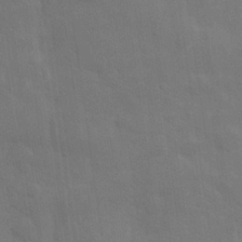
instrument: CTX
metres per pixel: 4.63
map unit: eHh
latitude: 31.4805
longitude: -69.9339
